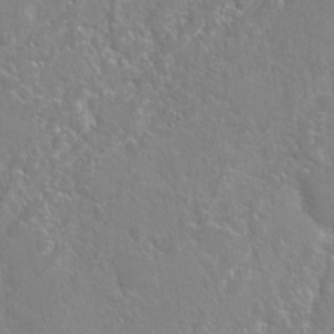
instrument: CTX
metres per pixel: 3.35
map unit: Hto
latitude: 22.9514
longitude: -40.4034
